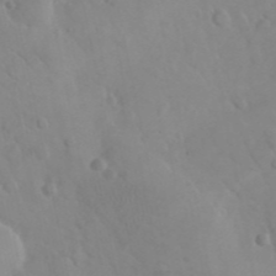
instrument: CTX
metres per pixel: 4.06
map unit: eHh
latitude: 25.6882
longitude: -66.6679
